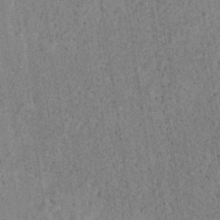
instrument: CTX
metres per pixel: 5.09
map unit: lAvf
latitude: 5.7827
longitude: 164.5952
